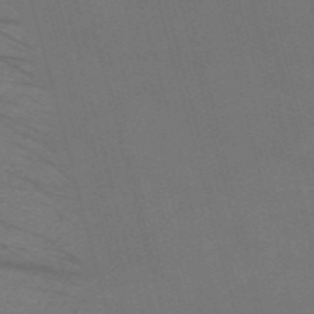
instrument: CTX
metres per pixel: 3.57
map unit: Nve
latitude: -59.1620
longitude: 61.8233
